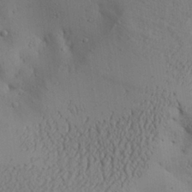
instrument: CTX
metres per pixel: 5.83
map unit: Aa
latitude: 27.9906
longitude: -132.3089
